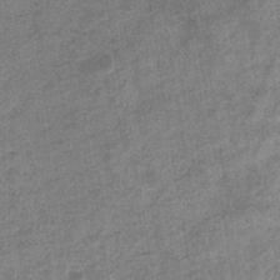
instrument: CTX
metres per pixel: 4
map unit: eHb
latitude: -35.3510
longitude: 78.2361
